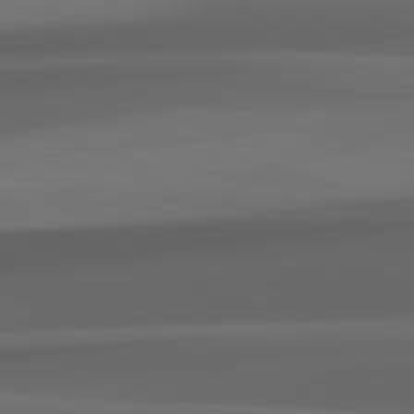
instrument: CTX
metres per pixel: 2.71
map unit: lApd
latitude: 82.4412
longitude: 143.1242
